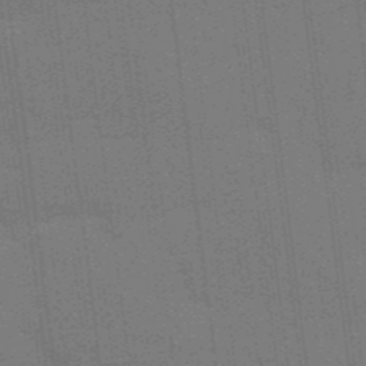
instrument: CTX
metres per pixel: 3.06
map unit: Aa
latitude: 33.7450
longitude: -143.3482
